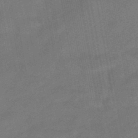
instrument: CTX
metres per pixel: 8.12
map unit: eHb
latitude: -39.7289
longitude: 82.6896
